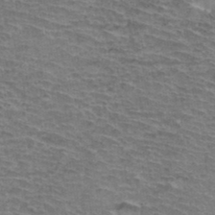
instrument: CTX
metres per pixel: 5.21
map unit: Hto
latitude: 36.8947
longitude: -43.8772
